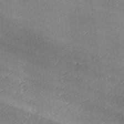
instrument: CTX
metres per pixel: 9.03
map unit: lAa
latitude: -6.2361
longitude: -124.6679
